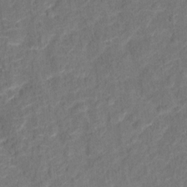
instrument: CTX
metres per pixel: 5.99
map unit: Ht
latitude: 13.7639
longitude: -38.9891
